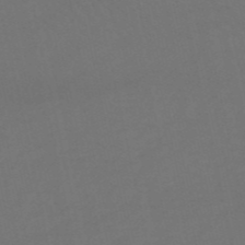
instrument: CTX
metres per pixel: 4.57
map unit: HNb
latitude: -53.2942
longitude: -50.5545
